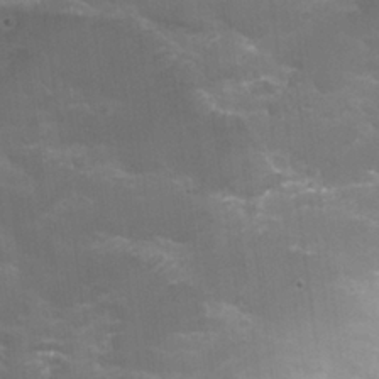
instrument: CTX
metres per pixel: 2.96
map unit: Nhu
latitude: 24.5167
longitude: -51.7449
